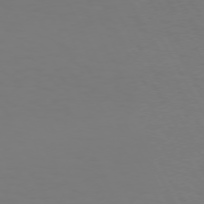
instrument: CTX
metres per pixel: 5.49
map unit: Hpe
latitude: 72.0444
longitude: -125.5560
